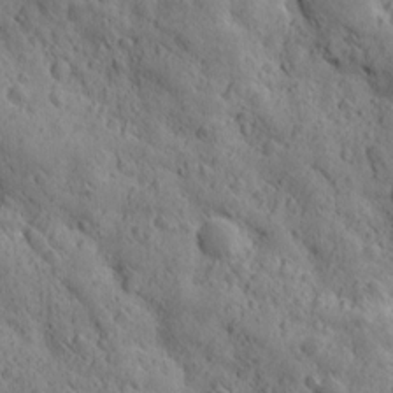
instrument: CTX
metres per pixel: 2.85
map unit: Ave
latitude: 12.3845
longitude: -105.1026
